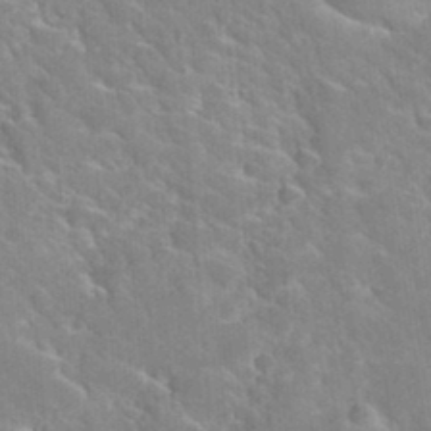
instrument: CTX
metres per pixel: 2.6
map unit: Hto
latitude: 35.5938
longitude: -46.4601
